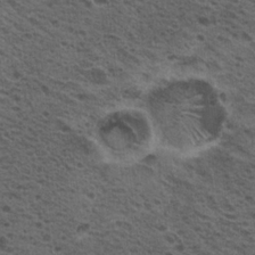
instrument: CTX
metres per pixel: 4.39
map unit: Hto
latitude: 19.9528
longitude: -31.6505
